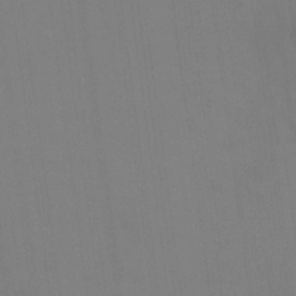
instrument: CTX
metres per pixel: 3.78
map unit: eHh
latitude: 22.4601
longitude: -62.8380
